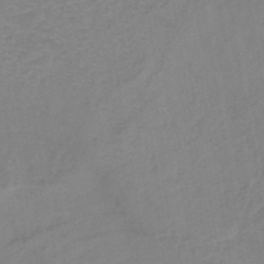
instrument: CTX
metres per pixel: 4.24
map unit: eHh
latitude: -42.9730
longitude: -33.6883
